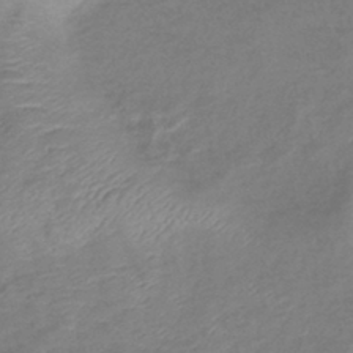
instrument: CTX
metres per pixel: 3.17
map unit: lHb
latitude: -41.1998
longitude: 78.4440
